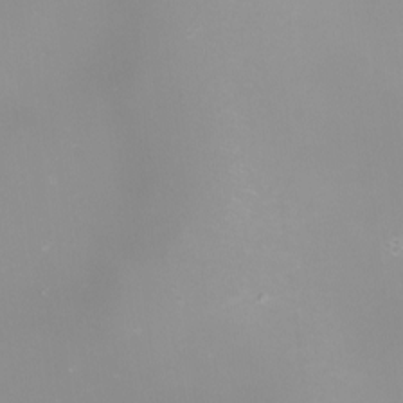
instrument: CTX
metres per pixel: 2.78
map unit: Nhu
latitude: -9.3321
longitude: -79.2537
